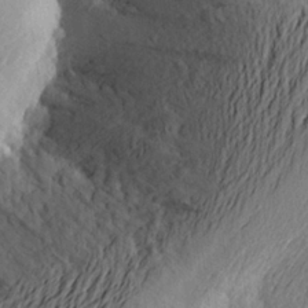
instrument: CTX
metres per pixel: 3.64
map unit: Aa
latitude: 23.8583
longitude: -149.7261
